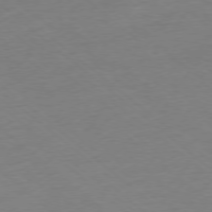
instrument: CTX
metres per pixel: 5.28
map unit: Ap
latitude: -77.8989
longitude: -96.4034
